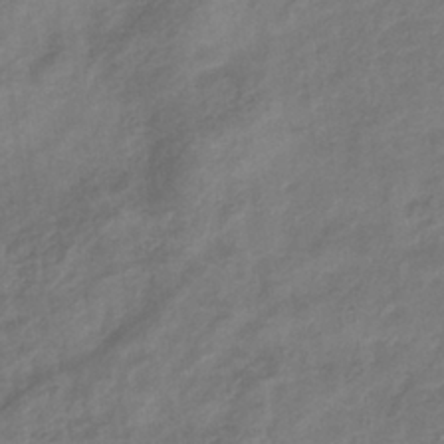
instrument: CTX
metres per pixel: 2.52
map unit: eHb
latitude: -35.7100
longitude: 81.3510
